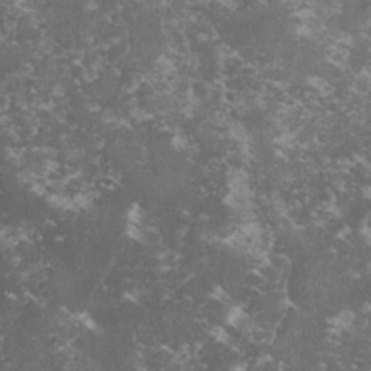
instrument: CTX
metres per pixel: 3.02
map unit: lHvf
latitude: -14.7841
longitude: -99.5182
